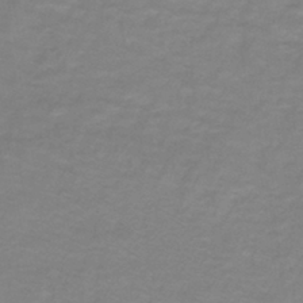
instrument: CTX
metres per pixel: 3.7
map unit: lHb
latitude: -41.9178
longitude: 56.2739
